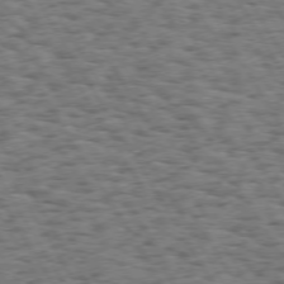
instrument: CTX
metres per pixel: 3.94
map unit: Hpe
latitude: 73.4616
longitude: -139.6316
